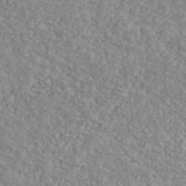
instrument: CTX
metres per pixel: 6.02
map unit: Ave
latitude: 40.8191
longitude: -111.1025
